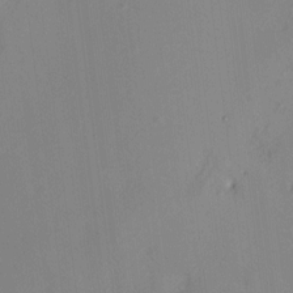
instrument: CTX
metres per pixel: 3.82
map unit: HNhu
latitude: 7.6694
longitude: 3.2753
